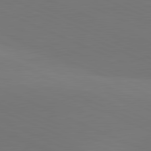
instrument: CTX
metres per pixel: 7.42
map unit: lApd
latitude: 81.5182
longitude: 136.8786
